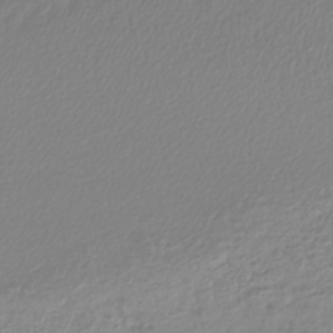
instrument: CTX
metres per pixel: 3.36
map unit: lHb
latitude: -41.5966
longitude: 71.8234
